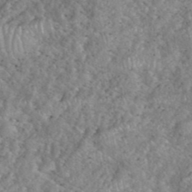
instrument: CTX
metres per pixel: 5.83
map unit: eHh
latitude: 40.2144
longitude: -57.4048
